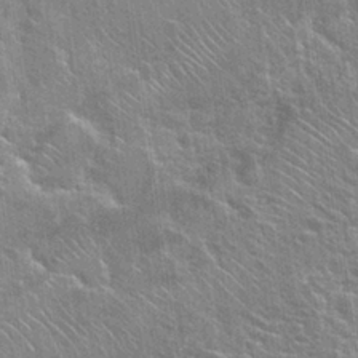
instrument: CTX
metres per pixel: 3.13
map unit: Hto
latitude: 24.6868
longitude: -40.2144
